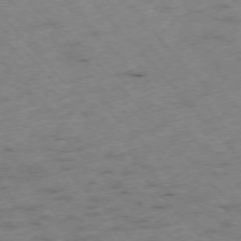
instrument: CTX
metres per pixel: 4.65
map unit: Ap
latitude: -76.5574
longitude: -60.8569
